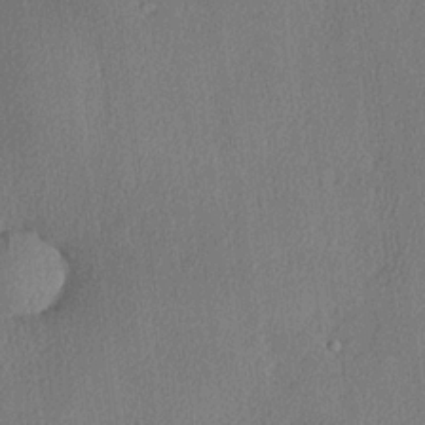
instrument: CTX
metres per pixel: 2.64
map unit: lHvf
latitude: 22.3089
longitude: 140.7085
